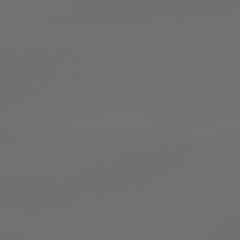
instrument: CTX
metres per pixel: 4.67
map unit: lApd
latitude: 79.8584
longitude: 176.0094
